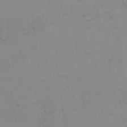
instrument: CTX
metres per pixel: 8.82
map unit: eHh
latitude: 19.8205
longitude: -60.2522
